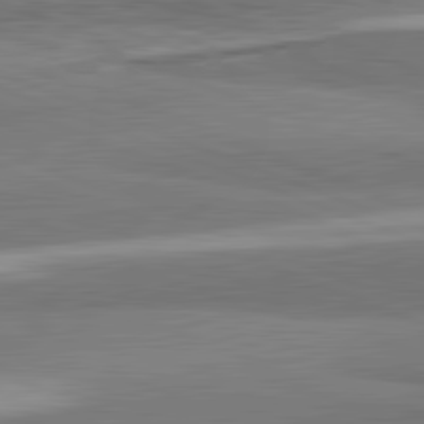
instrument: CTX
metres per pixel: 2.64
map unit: lApd
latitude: 82.4223
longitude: 160.6896
